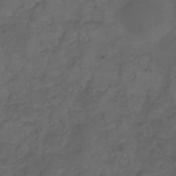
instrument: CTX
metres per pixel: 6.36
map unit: Ht
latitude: 2.2144
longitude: -22.7435
